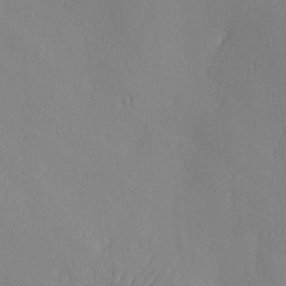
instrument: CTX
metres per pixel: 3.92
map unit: Ave
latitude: -6.4818
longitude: -119.7638
